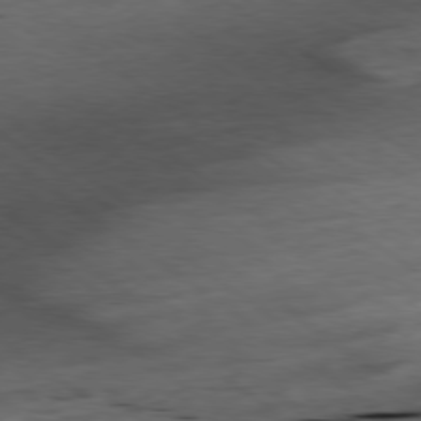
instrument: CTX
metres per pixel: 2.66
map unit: Ap
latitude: -79.5966
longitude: -91.8772
